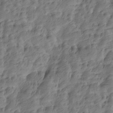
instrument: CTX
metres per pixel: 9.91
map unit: Htu
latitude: -4.9919
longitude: -177.9528
